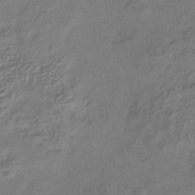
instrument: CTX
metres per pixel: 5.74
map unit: HNhu
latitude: -41.8233
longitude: 107.2565
